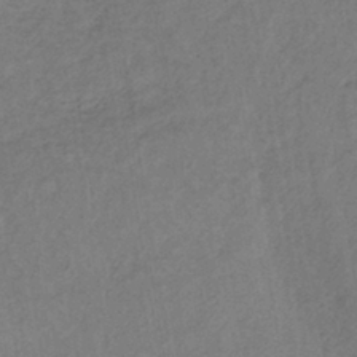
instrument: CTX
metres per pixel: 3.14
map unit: lHb
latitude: -38.8975
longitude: 72.6707
